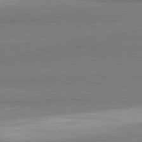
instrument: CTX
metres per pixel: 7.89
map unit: lApd
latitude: 81.6883
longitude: 162.5573
